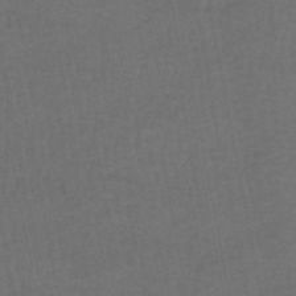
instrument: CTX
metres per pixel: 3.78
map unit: HNhu
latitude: -48.9731
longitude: 100.4817
